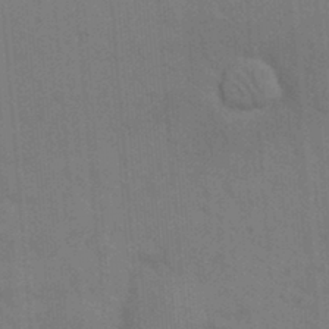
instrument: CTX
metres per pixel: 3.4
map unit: eHh
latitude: 18.3845
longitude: -64.3278
